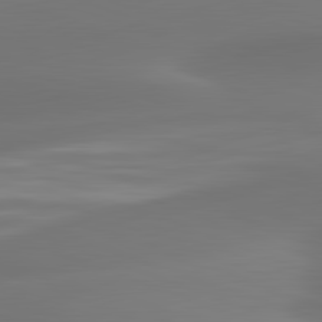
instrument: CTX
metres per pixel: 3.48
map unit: lApd
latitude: 82.0255
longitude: -162.7247
